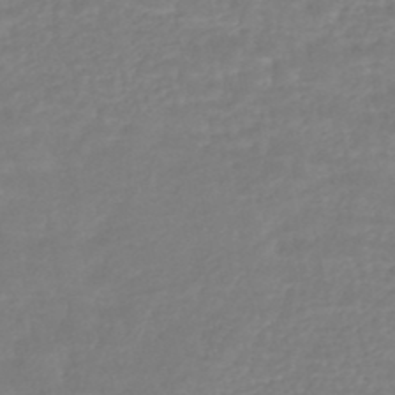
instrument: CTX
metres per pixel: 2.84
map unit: HNhu
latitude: -47.4076
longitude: 96.0283
